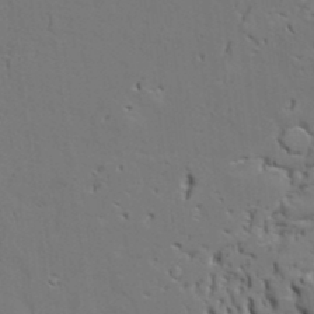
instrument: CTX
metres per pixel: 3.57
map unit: Aa
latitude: 19.8016
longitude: -126.0633
